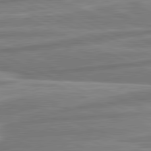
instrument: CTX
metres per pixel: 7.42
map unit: lApd
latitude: 81.6883
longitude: -174.8758
